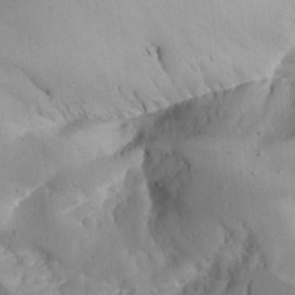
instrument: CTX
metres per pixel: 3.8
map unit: Aa
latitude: 23.4237
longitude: -127.5938
